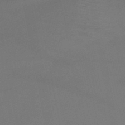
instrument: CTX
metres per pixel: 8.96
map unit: HNb
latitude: -51.4076
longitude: -42.7246
